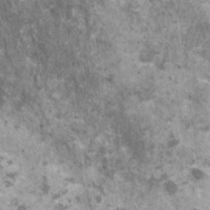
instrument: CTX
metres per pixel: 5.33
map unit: HNhu
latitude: 1.6882
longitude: 4.3873
